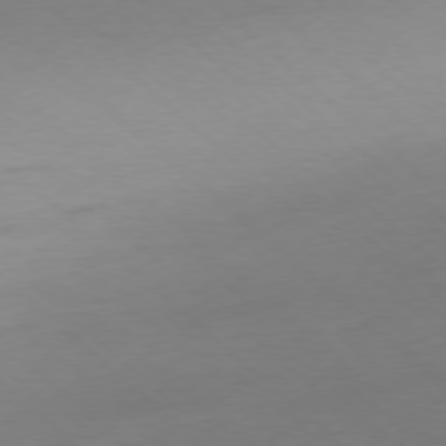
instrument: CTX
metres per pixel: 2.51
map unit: Ap
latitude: -78.1228
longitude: -57.2536
